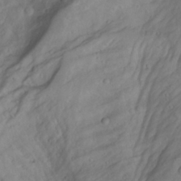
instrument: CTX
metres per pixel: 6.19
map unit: Aa
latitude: -3.8422
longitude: -71.2348
